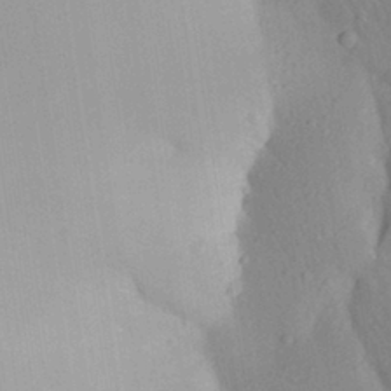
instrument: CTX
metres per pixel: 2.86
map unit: Aa
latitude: 27.9339
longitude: -146.7058
